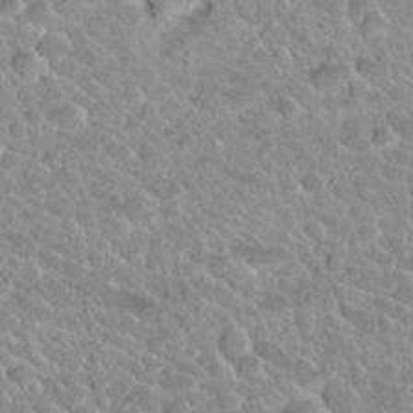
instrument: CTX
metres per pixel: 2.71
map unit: Nhu
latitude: 29.7638
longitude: -53.8206
